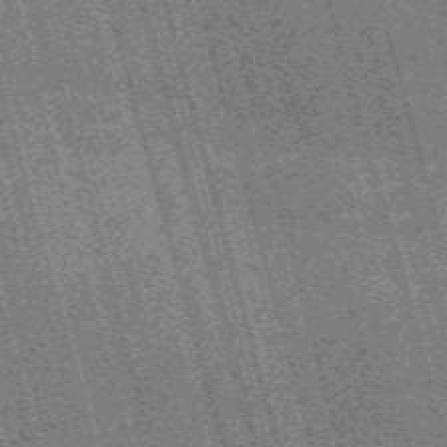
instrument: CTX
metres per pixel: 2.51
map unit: Nve
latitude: -59.4643
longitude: 62.0094
